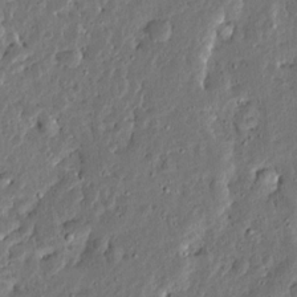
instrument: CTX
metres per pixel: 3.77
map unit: Ave
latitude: 13.8583
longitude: -138.0255
